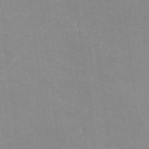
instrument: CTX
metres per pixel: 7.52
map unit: lHvf
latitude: -11.1053
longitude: -101.7450
